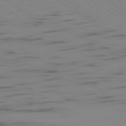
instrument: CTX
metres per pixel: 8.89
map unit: Ap
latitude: -79.9745
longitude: -62.8569
